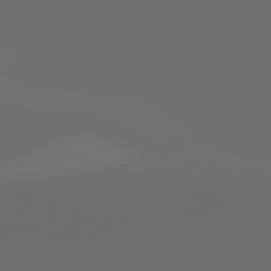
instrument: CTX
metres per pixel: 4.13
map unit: lApd
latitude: 82.2144
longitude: -152.1578
